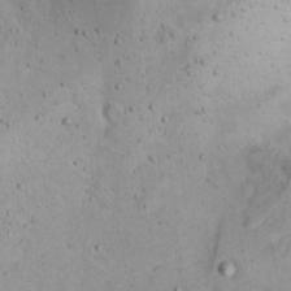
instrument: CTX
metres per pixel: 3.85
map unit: Nhu
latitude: 22.3467
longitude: -69.9717
